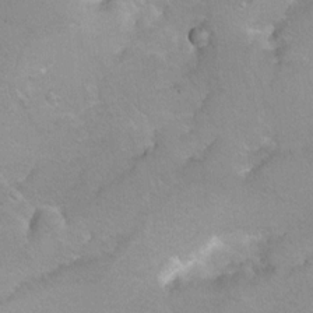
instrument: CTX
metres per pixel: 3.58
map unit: Hto
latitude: 7.1970
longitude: -30.6491
